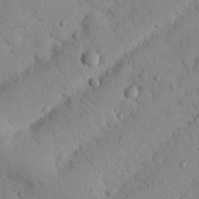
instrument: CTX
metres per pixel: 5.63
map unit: Nhu
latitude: 22.4034
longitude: -75.9717
